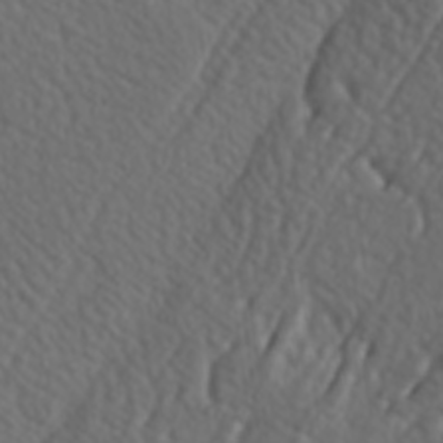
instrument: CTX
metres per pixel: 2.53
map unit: lAa
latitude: -7.2376
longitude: -124.0255
